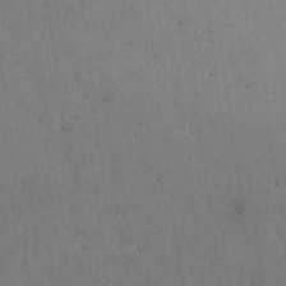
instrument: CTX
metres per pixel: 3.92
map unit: Hto
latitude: 17.8394
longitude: -59.8772
